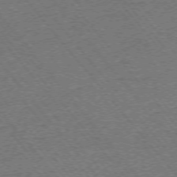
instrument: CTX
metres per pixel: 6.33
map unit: Ap
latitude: -75.1809
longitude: -81.7261
